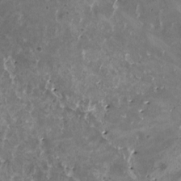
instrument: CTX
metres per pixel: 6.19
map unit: HNhu
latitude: 1.9339
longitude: 5.7666
